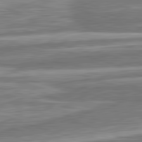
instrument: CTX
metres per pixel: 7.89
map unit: lApd
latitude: 82.8002
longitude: 166.7841
